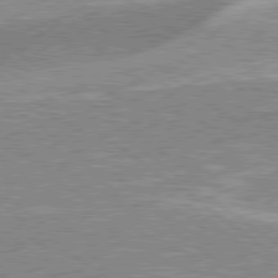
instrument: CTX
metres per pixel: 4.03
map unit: Hpe
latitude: 78.8947
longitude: -171.5371
